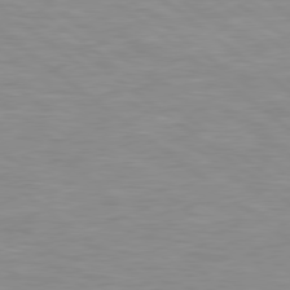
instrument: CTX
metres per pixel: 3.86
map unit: Hpe
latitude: 78.7058
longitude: -151.8016
